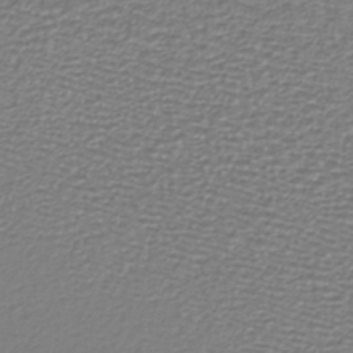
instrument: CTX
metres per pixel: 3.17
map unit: lHb
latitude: -42.0283
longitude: 69.9556
